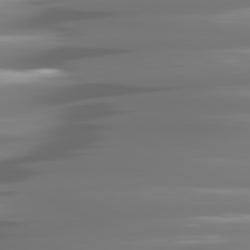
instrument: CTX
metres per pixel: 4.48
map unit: lApd
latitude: 81.2915
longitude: -140.9513
